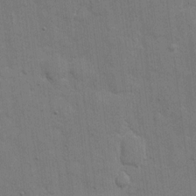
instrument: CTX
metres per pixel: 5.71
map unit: eHh
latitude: 11.1403
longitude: -67.1592
